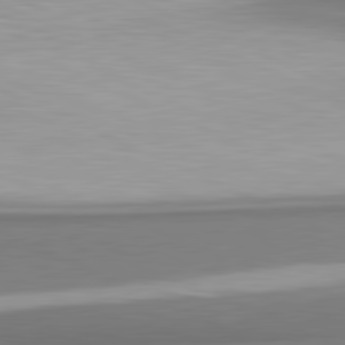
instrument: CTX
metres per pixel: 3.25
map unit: lApd
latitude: 81.5371
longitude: 166.4818
